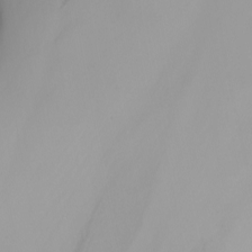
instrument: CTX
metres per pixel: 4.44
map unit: Nhu
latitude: -5.8233
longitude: -90.1011
